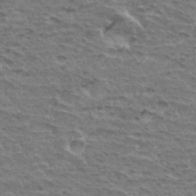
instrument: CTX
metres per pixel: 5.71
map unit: Hto
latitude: 34.7624
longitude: -45.4237
